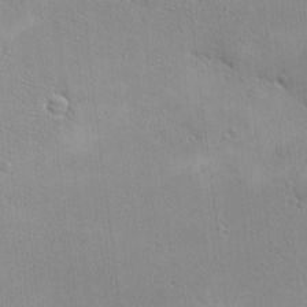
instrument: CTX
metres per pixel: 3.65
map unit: eHh
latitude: -8.2361
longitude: -70.4412
